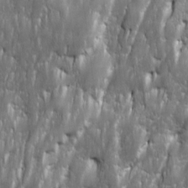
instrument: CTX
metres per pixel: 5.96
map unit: Ave
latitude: 15.9528
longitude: -135.1025
